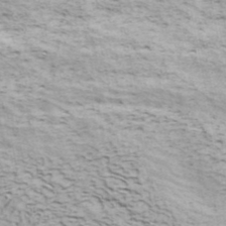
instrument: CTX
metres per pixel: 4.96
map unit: ANa
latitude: 40.4789
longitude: 30.4818
